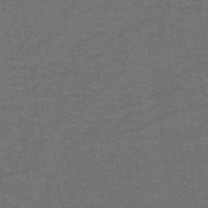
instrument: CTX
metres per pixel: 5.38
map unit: lHb
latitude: -42.5384
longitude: 54.1039
